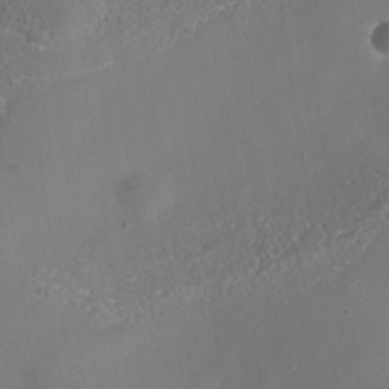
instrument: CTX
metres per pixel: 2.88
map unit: Nhe
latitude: -38.1984
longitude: -119.7260
